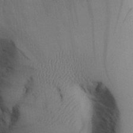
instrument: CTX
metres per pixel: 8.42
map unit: Aa
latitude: 25.8772
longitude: -129.2537
